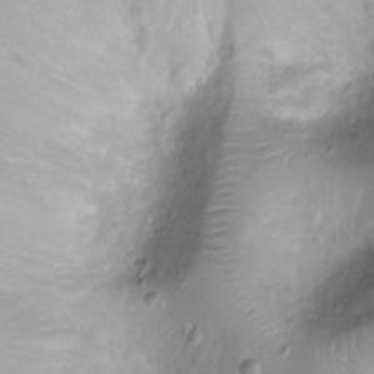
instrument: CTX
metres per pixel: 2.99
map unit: Ht
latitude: -8.4818
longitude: -20.3279
